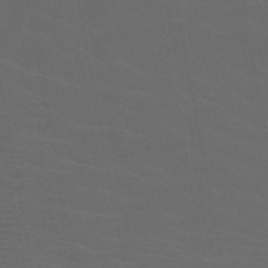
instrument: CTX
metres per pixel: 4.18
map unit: HNb
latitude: -50.2361
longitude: -45.7638
